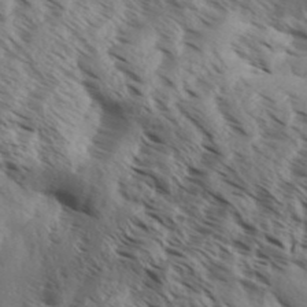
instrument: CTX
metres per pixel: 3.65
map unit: Aa
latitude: 32.0633
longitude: -139.3671
